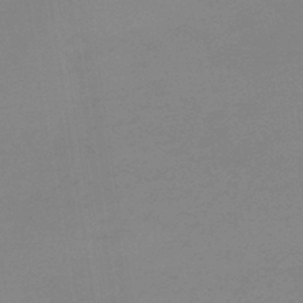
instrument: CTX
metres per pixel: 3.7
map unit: eHb
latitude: -45.0109
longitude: 86.5574
